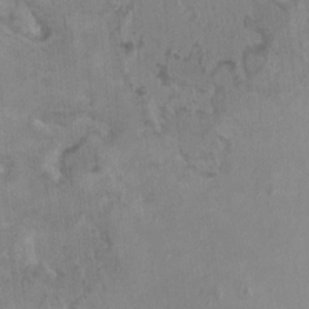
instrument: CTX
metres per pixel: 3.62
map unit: HNhu
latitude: 4.3467
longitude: -3.3670
